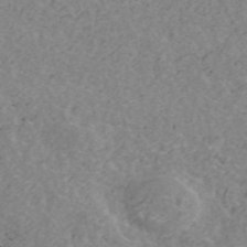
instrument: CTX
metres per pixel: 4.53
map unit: ANa
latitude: 43.5938
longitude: 28.7841
